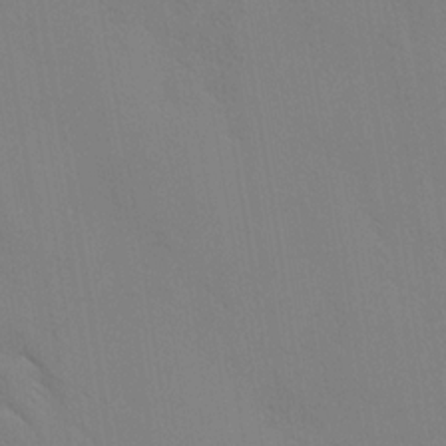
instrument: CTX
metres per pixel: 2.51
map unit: Ave
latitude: -0.8786
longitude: -112.4223
